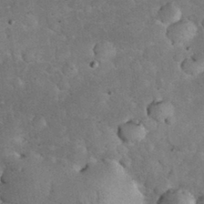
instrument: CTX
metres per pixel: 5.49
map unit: eHh
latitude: 32.4034
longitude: -65.5371
